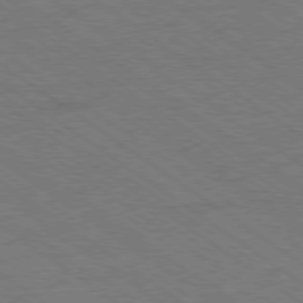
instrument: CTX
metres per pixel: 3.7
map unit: Hpe
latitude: -78.9352
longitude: -13.9339
